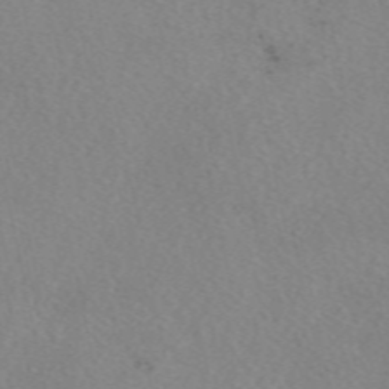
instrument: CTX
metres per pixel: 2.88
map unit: eAb
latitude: 49.2726
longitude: 107.3888
